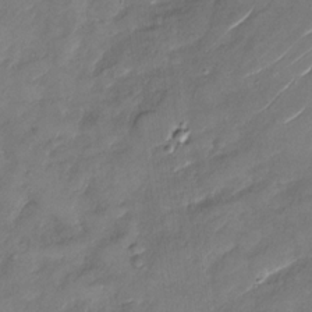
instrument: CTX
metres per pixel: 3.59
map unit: Nhu
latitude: -29.0864
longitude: -73.4616
